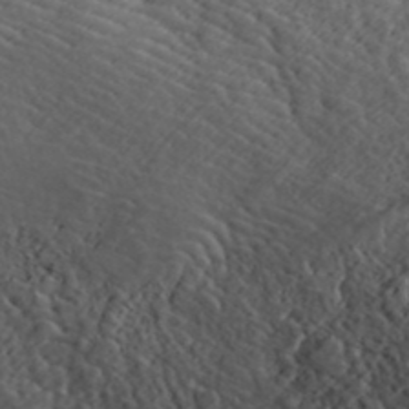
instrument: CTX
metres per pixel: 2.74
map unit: ANa
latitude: 41.9906
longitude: 30.0094
